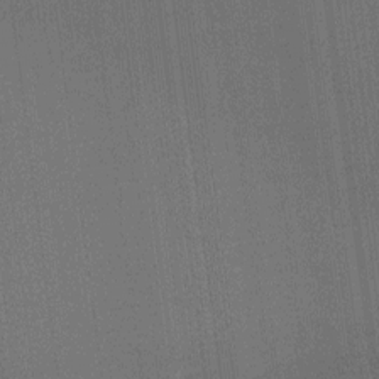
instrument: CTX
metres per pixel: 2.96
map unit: Ht
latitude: -6.3495
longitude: -27.2726
